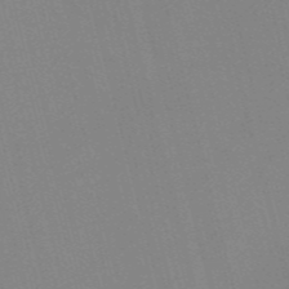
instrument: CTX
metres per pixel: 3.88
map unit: Nve
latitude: -56.8975
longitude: 61.9178
